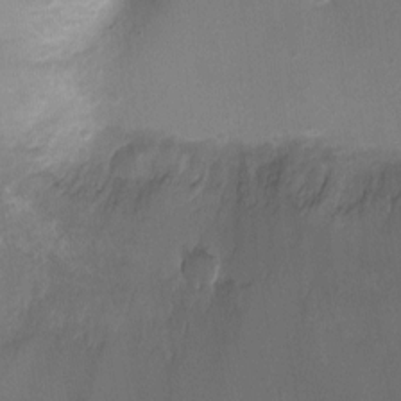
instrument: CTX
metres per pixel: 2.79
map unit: Ht
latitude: -3.7666
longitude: -19.2726
